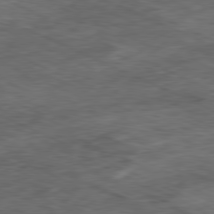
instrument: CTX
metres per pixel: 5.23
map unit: Ap
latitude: -80.9731
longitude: -90.7057
